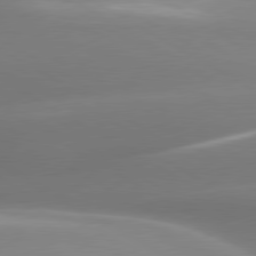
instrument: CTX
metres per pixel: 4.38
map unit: lApd
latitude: 80.2522
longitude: -138.2333
